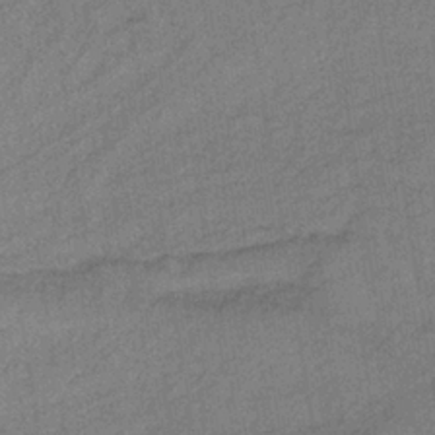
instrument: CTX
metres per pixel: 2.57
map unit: lHb
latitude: -35.5021
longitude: 71.1242
